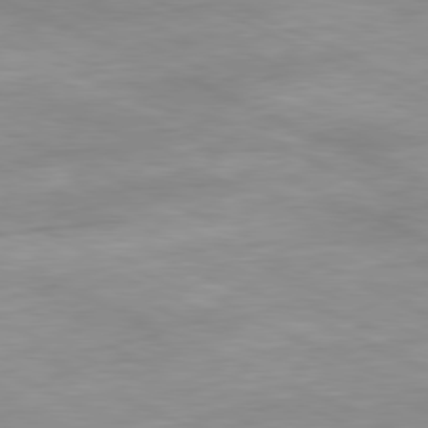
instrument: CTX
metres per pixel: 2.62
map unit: Ap
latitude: -81.3888
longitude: -87.4237
